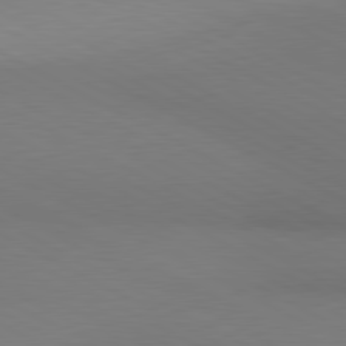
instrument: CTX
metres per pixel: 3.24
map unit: lApd
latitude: 80.6301
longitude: 138.6897
